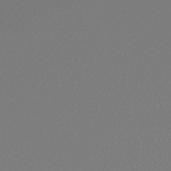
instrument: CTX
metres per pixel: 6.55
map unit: lHb
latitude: -45.4265
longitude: 71.0675
